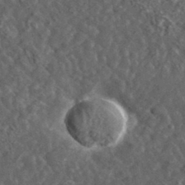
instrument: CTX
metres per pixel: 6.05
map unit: lHvf
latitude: 36.6869
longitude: -87.8961
